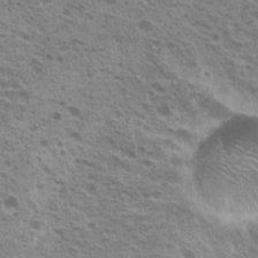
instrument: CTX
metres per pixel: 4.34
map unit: Hto
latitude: 20.1200
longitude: -31.7639
